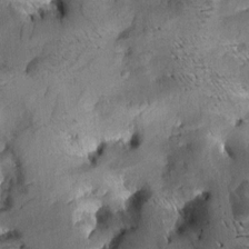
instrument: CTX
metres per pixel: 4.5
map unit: Aa
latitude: 9.1214
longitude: -142.7813
